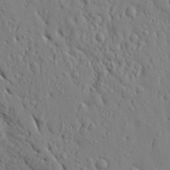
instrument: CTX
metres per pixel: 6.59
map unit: Aa
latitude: 15.5183
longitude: -141.0458
